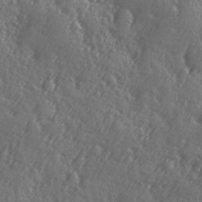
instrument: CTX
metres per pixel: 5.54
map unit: Ave
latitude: -9.3698
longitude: -118.9891
